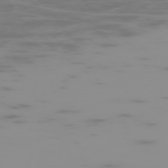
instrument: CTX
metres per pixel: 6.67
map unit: Hpe
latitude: -74.0472
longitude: 5.4832
